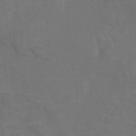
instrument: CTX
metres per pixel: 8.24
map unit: Nhu
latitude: 25.4615
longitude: -53.9717
